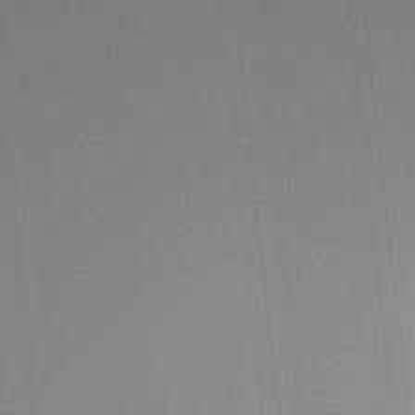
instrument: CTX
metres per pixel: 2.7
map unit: Ht
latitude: -12.6896
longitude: -49.7828
